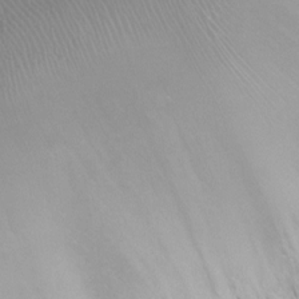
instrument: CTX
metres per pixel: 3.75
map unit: Ht
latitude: -6.3117
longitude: -19.7260
